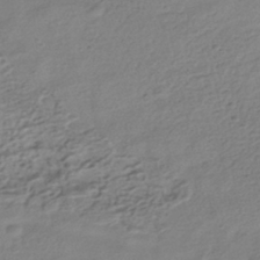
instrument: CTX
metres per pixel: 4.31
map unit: HNhu
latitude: -41.4265
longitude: 98.8408
